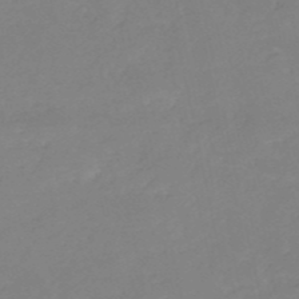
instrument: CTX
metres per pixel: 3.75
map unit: eHh
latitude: -52.7841
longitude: -25.3670
